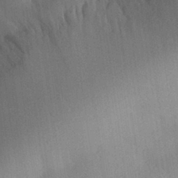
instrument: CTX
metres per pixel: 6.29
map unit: Aa
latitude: 29.9528
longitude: -144.1200
